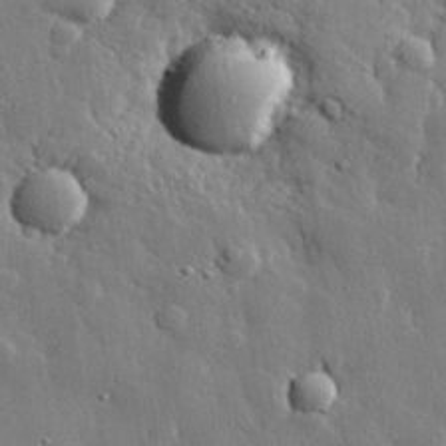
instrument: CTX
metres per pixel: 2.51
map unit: eHh
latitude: 29.1970
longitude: -79.9150
